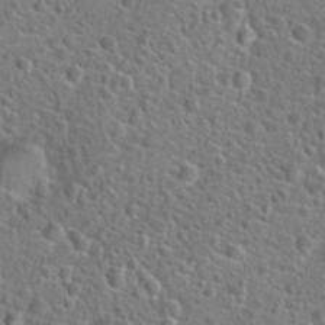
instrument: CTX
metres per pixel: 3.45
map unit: Hto
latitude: 23.9717
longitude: -48.3089
